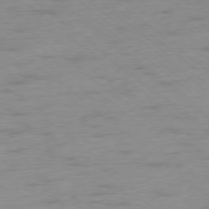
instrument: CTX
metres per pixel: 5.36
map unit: Ap
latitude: -78.2172
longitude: -77.9150
